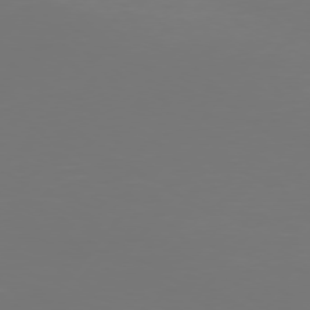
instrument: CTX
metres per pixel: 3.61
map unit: Hpe
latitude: 75.4615
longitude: -129.3859
